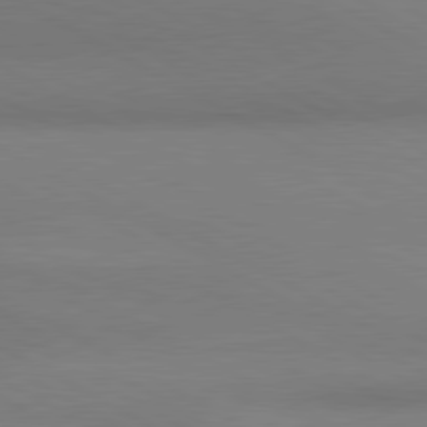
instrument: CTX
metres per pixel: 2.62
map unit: lApd
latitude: 80.5546
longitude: 129.8045
